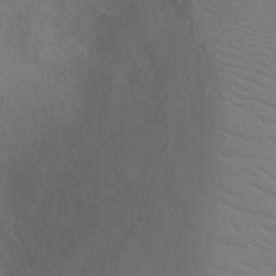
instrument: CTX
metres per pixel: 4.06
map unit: Ht
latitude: -5.3320
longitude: -28.1011
